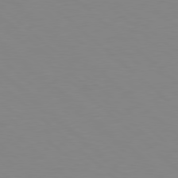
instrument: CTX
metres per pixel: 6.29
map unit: Hpe
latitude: 78.6302
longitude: -165.1025
